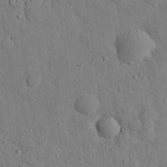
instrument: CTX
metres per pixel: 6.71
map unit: eHh
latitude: 26.6302
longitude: -77.6505
